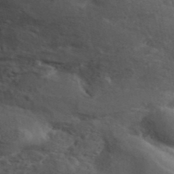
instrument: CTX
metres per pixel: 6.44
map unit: ANa
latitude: 41.8772
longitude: 49.8801
